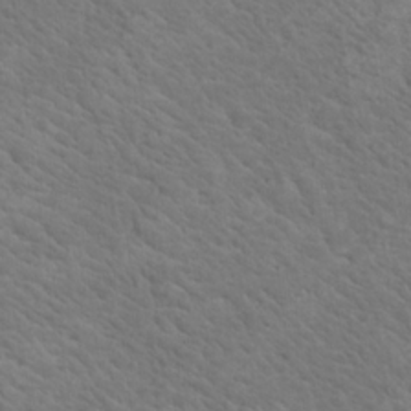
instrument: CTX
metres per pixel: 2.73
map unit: Hto
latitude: 17.9717
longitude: -33.4237
